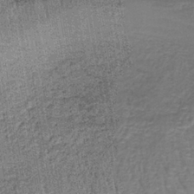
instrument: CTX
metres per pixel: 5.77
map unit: lHb
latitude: -39.0298
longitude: 60.7274
